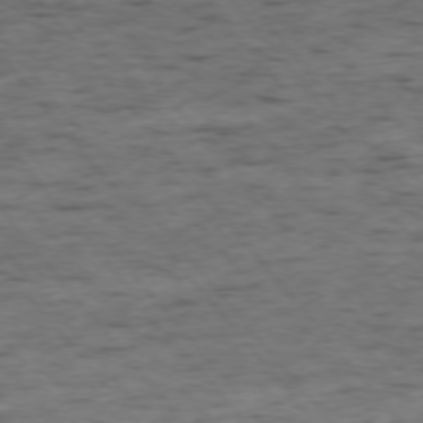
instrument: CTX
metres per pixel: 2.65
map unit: Ap
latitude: -75.7667
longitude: -90.8380
